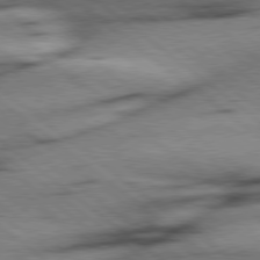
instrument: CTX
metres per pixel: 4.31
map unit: Hpe
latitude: 78.5357
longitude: -154.4601
